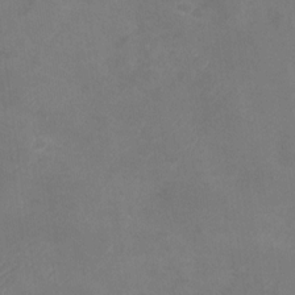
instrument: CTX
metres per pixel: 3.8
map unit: Nhu
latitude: -28.5763
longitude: -63.5749
